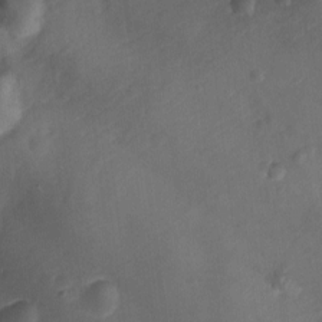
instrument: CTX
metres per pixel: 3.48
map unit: Ht
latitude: -10.3873
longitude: -22.4790
